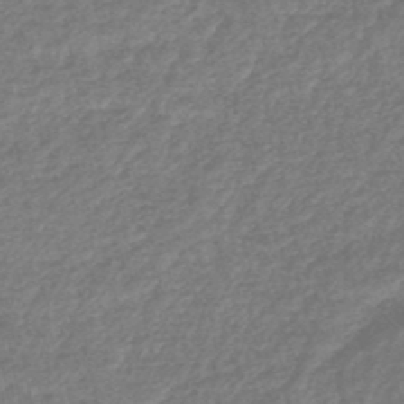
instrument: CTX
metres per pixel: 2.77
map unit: HNhu
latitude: -48.2551
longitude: 97.0109
